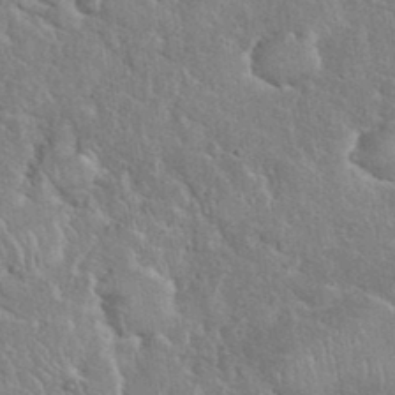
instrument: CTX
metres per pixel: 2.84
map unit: eHh
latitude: 37.6505
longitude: -61.5749
